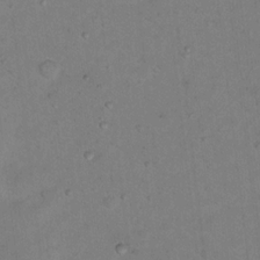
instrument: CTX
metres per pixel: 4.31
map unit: Nhu
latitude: 13.8206
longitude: -36.6491
